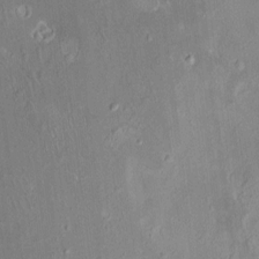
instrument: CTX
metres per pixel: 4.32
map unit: HNhu
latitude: 6.1200
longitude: 7.7477
